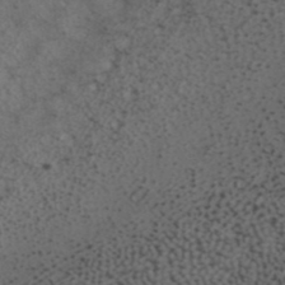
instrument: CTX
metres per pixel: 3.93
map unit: ANa
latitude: 38.9703
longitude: 29.0487
